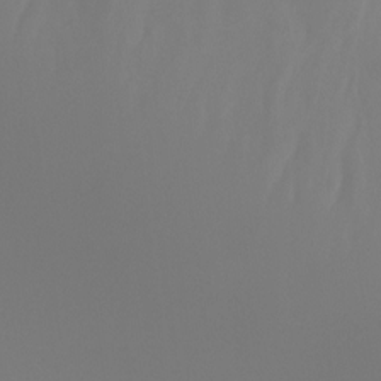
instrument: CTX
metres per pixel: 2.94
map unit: Ht
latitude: -4.5007
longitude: -61.5182
